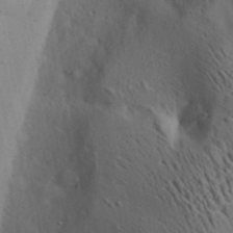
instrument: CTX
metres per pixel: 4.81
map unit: lAa
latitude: 19.9339
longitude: -140.4223
